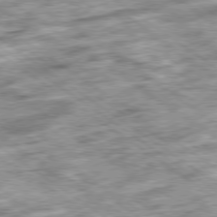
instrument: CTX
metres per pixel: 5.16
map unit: Ap
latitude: -79.7099
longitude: -47.5183
